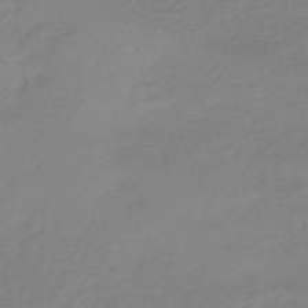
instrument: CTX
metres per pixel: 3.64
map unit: eHb
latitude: -45.8233
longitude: 89.5966
